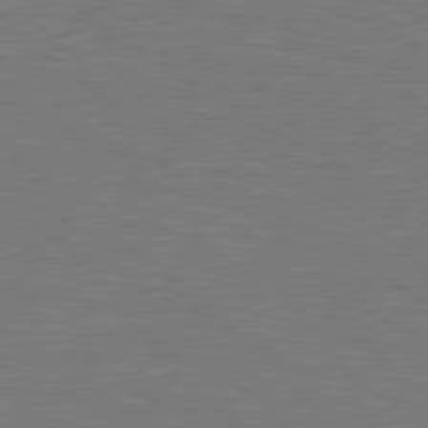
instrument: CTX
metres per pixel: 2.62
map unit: Hpe
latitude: 78.8002
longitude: -152.7058
